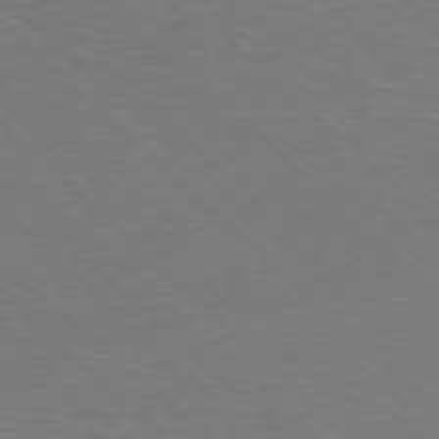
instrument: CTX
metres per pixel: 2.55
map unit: Hpe
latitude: -78.1794
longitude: 15.2565
